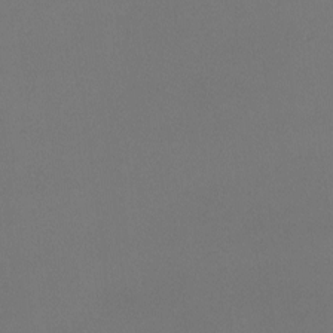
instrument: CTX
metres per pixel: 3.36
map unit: lHvf
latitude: -8.5952
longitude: -100.6302
